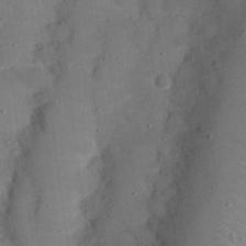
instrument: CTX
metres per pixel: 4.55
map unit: Nhu
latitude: 25.2348
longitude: -72.8569
